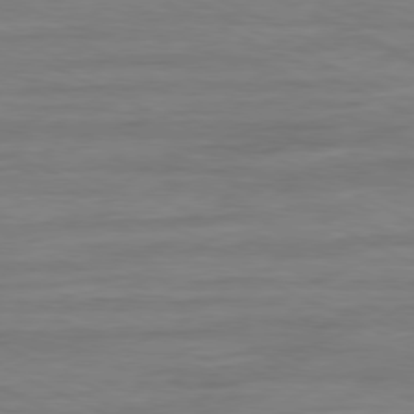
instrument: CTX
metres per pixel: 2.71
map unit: Ap
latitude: -80.0472
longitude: -104.9892
